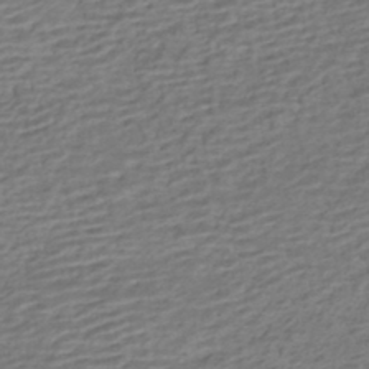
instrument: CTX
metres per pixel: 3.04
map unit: HNhu
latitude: -42.9541
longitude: 101.2375
